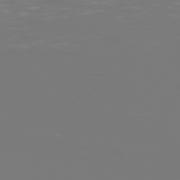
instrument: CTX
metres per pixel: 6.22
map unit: Hpe
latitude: 76.1011
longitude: -131.6316
